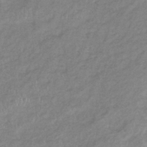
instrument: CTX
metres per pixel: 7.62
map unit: eHb
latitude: -38.4629
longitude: 78.5573
